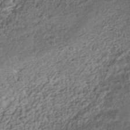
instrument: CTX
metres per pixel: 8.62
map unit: Nhe
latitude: -40.8219
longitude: -100.6113
